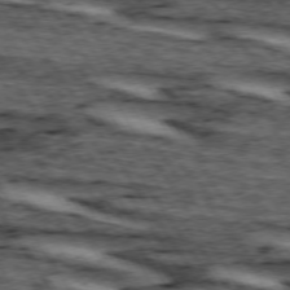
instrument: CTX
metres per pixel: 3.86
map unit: lApd
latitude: 74.2334
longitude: -72.7436
